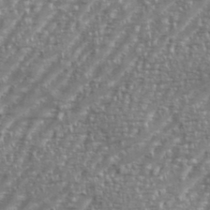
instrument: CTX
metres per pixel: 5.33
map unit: eHh
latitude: 35.3859
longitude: -134.1577
